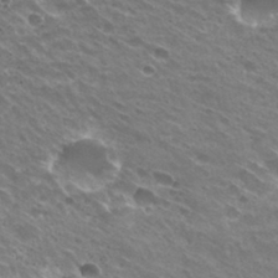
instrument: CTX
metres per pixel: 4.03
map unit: Hto
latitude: 31.4805
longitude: -43.0647
